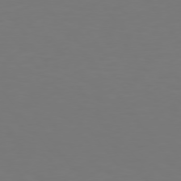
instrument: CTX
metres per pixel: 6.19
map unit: Hpe
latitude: 74.8569
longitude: -123.7450
